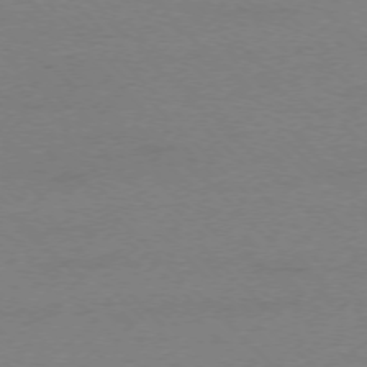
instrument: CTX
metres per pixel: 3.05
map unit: Ap
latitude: -75.3699
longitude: -78.0255
